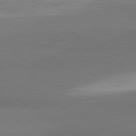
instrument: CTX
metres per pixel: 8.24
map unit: lApd
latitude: 81.3859
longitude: 163.9556
